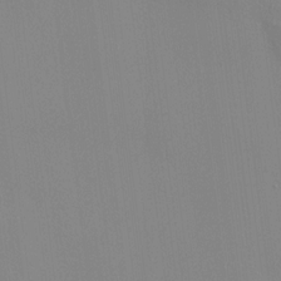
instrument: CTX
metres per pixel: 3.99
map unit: HNhu
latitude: 11.7072
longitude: 10.0094
